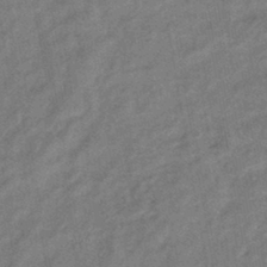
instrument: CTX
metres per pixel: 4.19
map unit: eHb
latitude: -43.2564
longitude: 84.0094
